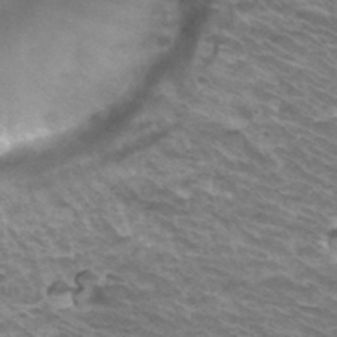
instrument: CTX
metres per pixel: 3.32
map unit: Hto
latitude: 33.6127
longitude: -42.3656
